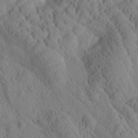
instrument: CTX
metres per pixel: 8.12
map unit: Htu
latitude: 1.1970
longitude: 176.1606
